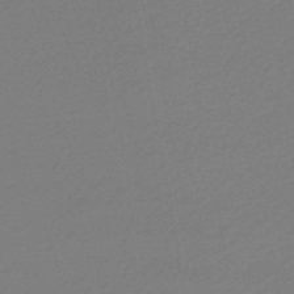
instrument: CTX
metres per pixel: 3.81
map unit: HNb
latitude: -48.8408
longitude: 59.5777
